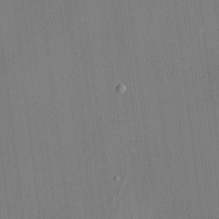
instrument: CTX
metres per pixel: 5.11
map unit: HNhu
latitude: 7.7450
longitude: 12.7085
